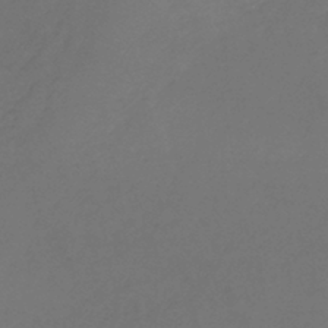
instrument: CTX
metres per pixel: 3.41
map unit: eHb
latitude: -39.5777
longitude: 76.8219
